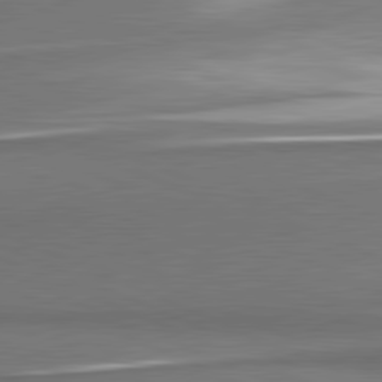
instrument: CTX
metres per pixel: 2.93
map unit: lApd
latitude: 81.5371
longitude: 173.9745
